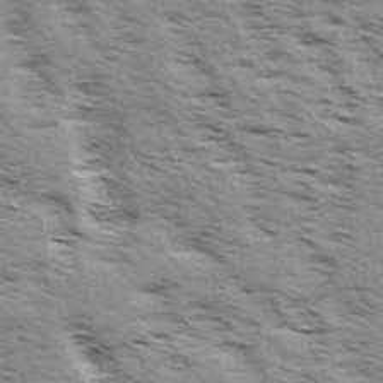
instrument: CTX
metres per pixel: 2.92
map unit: Ave
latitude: 15.0270
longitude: -103.6127
